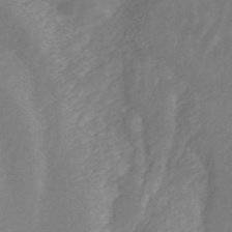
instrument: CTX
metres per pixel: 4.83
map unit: ANa
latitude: 44.4601
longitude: 22.5385
